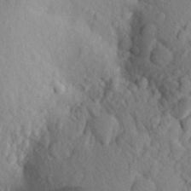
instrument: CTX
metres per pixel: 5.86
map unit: Aa
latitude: 25.4993
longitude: -149.9717
